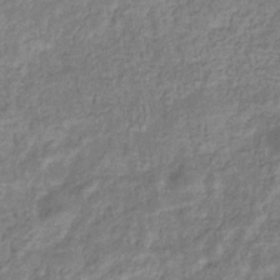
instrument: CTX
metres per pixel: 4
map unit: eHb
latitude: -32.6519
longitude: 74.2740
